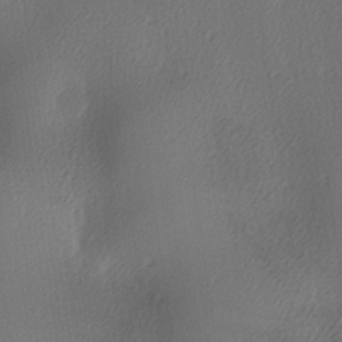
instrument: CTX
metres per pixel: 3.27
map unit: lAa
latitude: -6.4062
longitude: -123.5749
